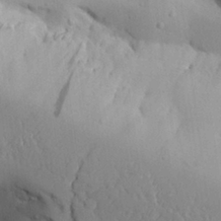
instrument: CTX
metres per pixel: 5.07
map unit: Aa
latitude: 27.0648
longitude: -129.3670
